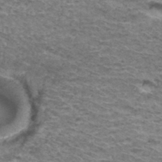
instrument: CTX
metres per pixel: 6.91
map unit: Hto
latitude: 36.2145
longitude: -43.0270
